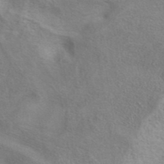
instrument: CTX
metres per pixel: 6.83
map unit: eAb
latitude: 40.8002
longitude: 105.8611
